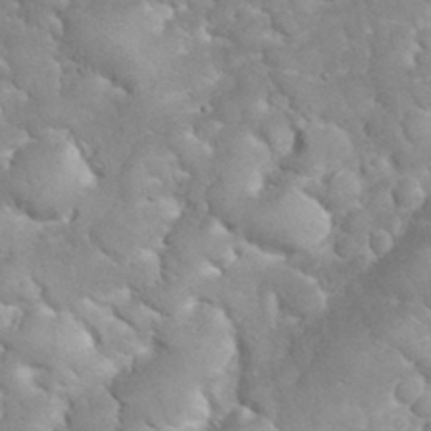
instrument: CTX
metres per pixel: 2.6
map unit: eHh
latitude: 32.4412
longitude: -63.6694
